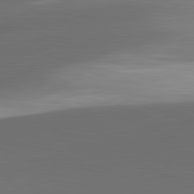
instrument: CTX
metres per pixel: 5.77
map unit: lApd
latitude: 81.9150
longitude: 132.5385
